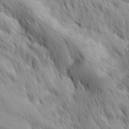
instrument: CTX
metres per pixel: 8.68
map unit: Hve
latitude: 32.4601
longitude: 149.1998
